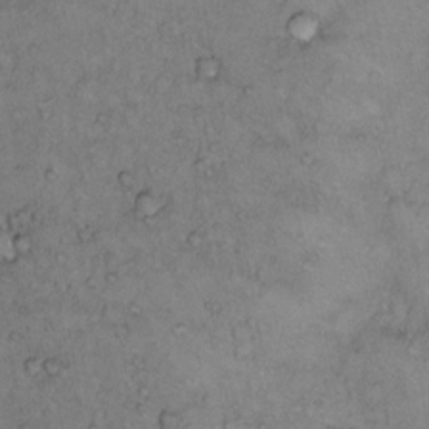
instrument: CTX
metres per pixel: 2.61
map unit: Hto
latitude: 10.7813
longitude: -58.3467
